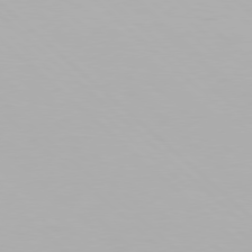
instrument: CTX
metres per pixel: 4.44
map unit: Hpe
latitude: 77.8961
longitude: -132.7813
